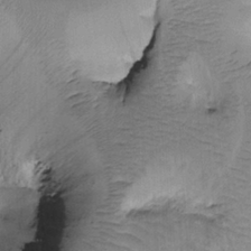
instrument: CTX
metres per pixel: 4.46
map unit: Htu
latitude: -0.3873
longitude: 173.0675
